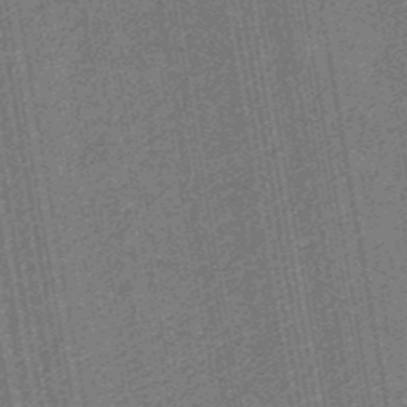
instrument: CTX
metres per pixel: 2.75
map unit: eHb
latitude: -30.5762
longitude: 70.6896
